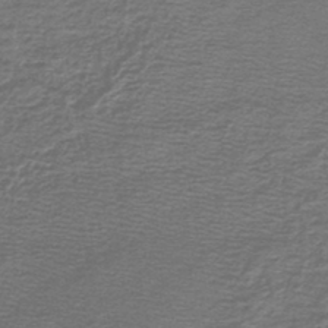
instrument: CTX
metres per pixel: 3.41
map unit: lHb
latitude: -44.8597
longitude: 57.0486
